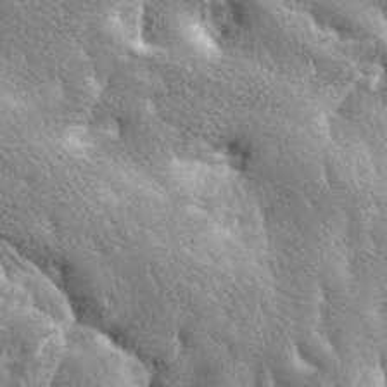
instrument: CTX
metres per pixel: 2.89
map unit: lAa
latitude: -6.3306
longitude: -125.5182
